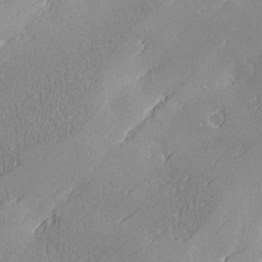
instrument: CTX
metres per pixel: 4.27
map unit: Ave
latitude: 2.4223
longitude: -111.7828
